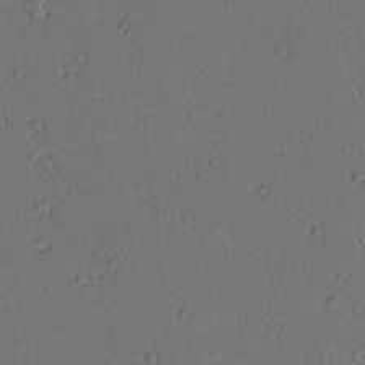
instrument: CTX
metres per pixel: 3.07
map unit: lAvf
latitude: 9.8961
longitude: 167.8611
